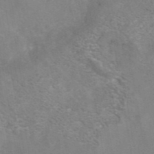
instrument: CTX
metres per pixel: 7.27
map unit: eAb
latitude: 42.1767
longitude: 106.3307
